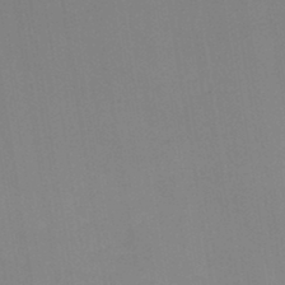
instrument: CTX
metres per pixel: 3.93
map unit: HNb
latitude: -45.0864
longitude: -45.4615
